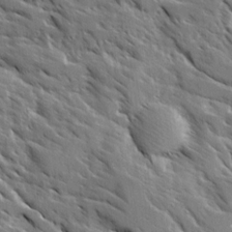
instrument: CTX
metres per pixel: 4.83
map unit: Ave
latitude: 16.4790
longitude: -130.7814
